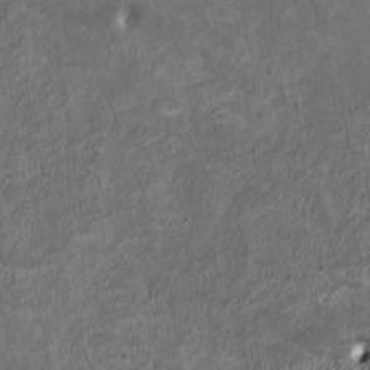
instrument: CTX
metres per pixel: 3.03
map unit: HNhu
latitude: 2.7813
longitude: -4.3467
